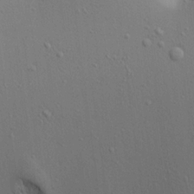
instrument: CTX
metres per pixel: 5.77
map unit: Aa
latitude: 18.4223
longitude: -141.0647
